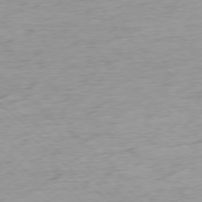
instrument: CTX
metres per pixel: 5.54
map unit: Ap
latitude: -78.3873
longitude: -71.1781
